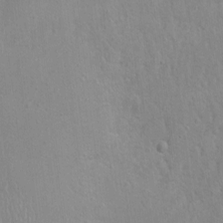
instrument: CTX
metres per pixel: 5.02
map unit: Nhu
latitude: 1.0647
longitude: -16.6679
